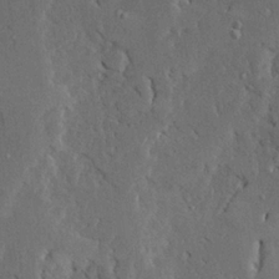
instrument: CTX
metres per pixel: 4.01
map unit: Ave
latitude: 23.5182
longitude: -130.6680
